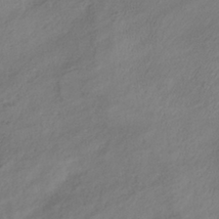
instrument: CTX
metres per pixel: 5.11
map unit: HNhu
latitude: -40.1228
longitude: 99.1809
